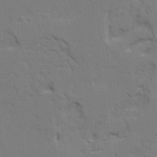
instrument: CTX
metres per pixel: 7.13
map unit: Ave
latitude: 23.4615
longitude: -130.5357
